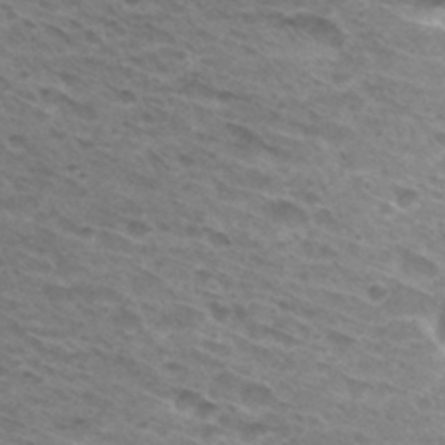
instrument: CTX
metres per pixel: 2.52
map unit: Hto
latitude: 32.2523
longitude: -46.5357
